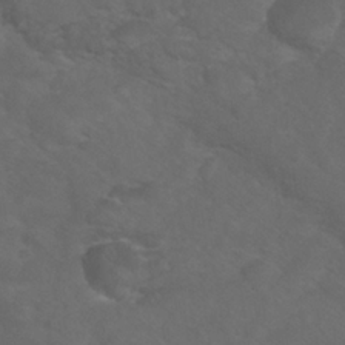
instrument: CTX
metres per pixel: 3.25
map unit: Nhu
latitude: 25.0269
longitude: -53.1214
